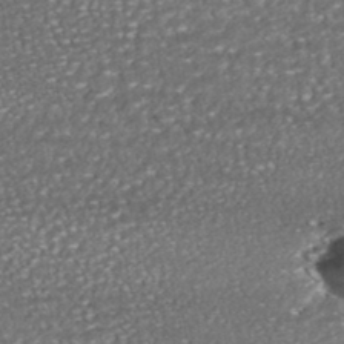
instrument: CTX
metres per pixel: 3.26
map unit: HNhu
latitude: -46.3684
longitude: 104.9164
